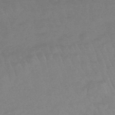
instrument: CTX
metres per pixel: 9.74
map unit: eHb
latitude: -48.7463
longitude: 86.6141
